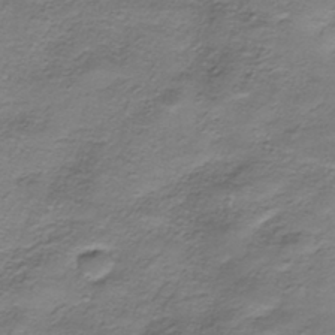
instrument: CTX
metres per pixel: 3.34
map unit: HNhu
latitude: -40.8219
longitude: 109.0486
